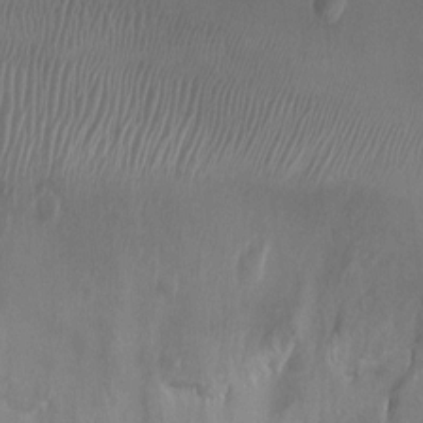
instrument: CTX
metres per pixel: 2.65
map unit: Ht
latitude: -2.1983
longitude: -19.7260
